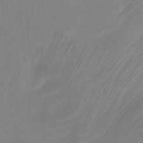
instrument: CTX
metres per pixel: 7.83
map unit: ANa
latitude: -39.3888
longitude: 96.2740
